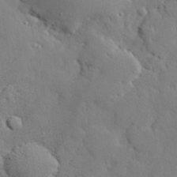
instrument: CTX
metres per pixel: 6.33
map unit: eHh
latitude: 30.1767
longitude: -82.8191
